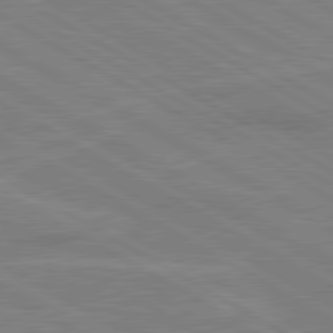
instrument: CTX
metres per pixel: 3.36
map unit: lApd
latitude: 80.5924
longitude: 122.4251
